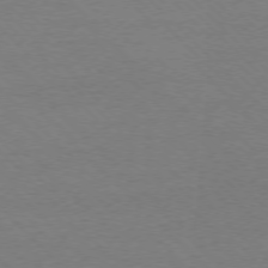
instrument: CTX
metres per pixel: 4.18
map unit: Ap
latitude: -77.1998
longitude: -86.9891
